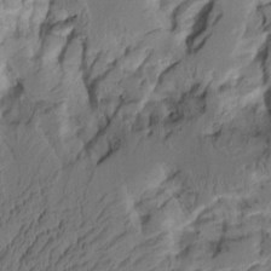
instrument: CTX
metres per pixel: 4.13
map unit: Aa
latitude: 9.1403
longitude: -127.1403
